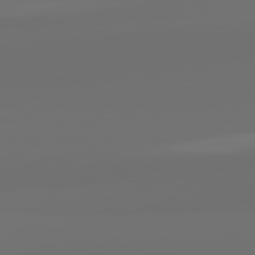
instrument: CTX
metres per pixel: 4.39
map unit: lApd
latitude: 82.5167
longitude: 163.3131
